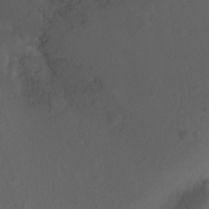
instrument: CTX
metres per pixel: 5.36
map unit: Ht
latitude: -11.6155
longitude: -35.4426
